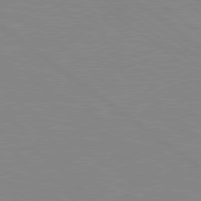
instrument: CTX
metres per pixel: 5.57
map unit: Hpe
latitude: 78.6491
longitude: -125.0080
